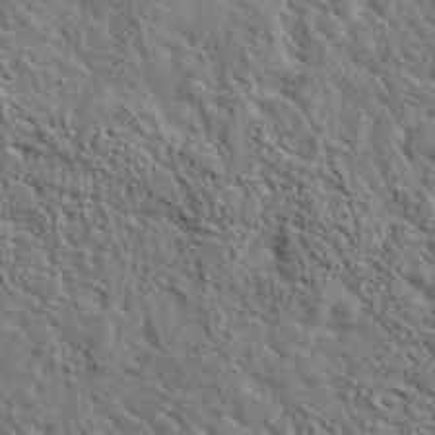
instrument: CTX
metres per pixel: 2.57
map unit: lHvf
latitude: 35.9906
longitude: -86.2522
